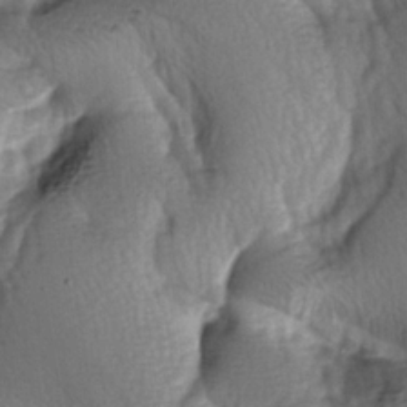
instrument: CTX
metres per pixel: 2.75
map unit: lAa
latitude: -6.2739
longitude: -126.2712
